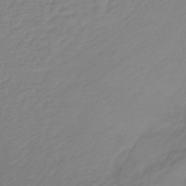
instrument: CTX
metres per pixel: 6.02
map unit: lHb
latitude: -36.2550
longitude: 69.2753
